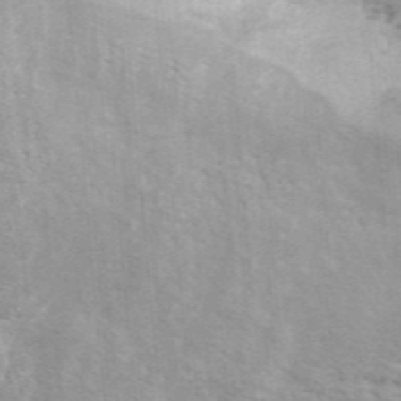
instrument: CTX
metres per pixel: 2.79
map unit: ANa
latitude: 46.3657
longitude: 26.3117
